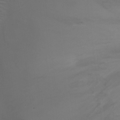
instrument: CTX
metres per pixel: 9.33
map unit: Ht
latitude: 0.7624
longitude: -20.9136
